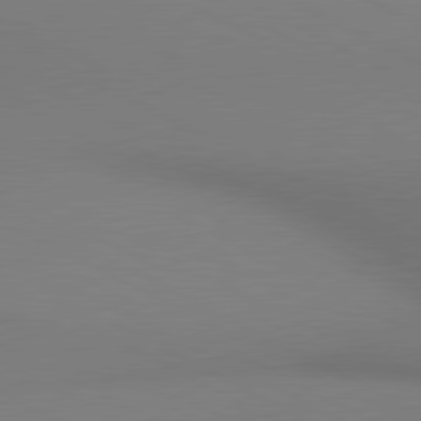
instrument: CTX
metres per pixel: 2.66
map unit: lApd
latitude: 80.7435
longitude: 145.4454
